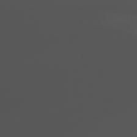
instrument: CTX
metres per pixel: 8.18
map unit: Nhu
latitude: -8.2928
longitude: -82.4790
